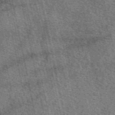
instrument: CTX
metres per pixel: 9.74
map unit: eAb
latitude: 51.0080
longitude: 114.3117
